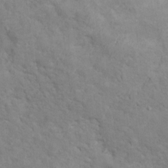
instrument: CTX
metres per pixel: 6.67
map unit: Ht
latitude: 12.3845
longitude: -39.8205
